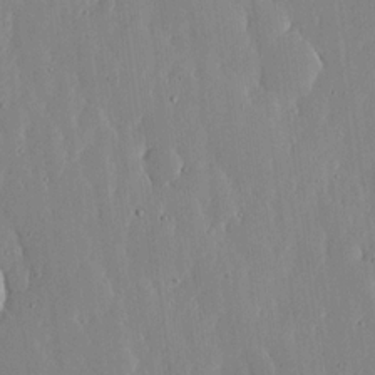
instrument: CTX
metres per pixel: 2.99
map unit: lHvf
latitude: 17.2915
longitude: -114.9135
